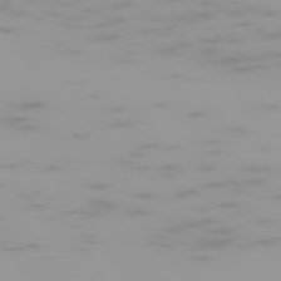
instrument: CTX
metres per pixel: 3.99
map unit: Hpe
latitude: -74.9353
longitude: 6.8408
